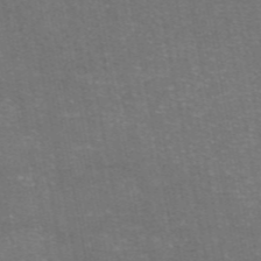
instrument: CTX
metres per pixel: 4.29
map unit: eAb
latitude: 47.4049
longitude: 105.4076
